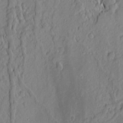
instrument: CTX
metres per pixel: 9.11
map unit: Nhu
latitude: -5.2376
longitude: -152.1578
